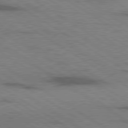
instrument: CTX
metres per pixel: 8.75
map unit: lApd
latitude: 79.5749
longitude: 167.7478
